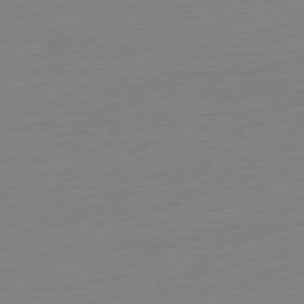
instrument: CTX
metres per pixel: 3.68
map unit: Ap
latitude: -78.2739
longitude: -76.2900
